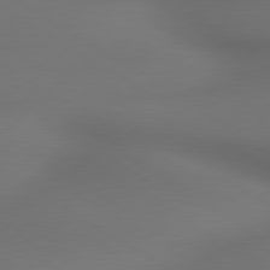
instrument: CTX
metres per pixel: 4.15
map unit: lApd
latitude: 79.8961
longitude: -175.0270
